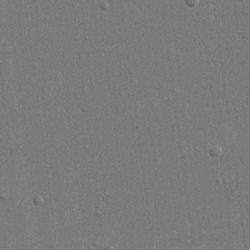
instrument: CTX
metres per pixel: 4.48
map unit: eHh
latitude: 15.6883
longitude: -69.1970
